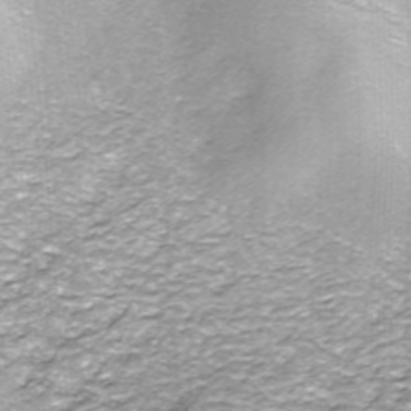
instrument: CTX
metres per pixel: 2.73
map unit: ANa
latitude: -44.6707
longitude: 105.6533
